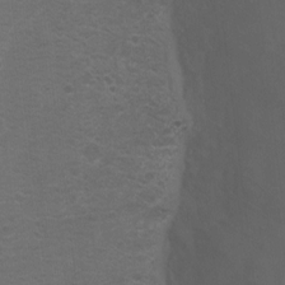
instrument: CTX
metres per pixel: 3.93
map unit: Ht
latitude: 2.6301
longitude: -28.8380
